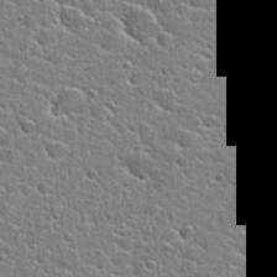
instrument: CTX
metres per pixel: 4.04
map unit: Hto
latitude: 24.2522
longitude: -44.3656
